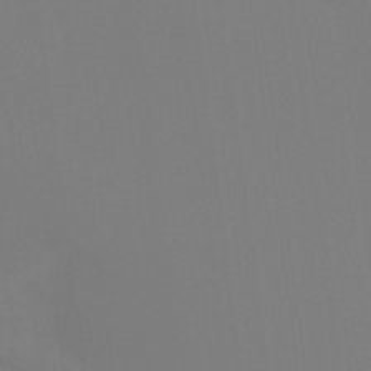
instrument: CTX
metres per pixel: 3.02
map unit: Ht
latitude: -16.5763
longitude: -47.3104
